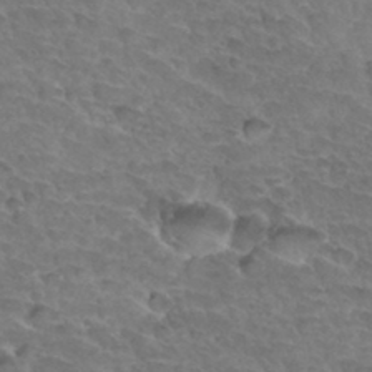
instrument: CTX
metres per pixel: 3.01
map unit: Hto
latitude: 33.5560
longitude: -46.0444
